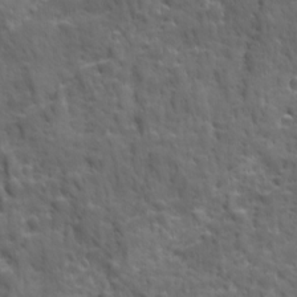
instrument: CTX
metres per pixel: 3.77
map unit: Ave
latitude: 18.8947
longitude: -132.4412
